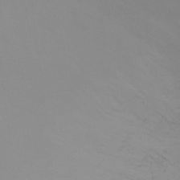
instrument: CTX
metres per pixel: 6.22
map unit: Ht
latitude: 1.3103
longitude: -20.9514
